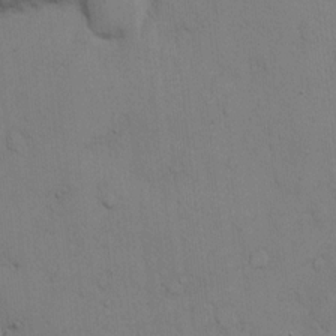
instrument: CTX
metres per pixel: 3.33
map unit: Hto
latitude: 12.5357
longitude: -56.6112
